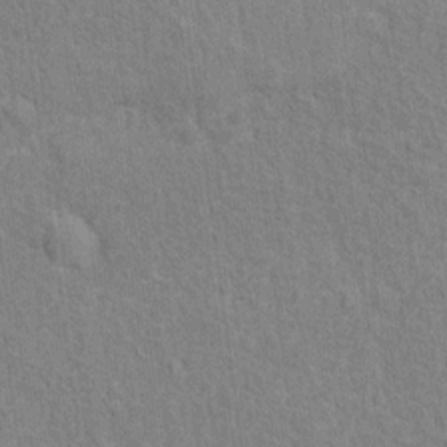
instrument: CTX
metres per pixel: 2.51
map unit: Hto
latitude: 12.8002
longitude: -38.0633
